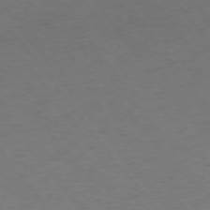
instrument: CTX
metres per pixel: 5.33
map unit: Ap
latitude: -76.8408
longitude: -64.0444
